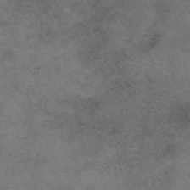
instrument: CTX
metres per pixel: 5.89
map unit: eAb
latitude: 50.5545
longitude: 118.1417
